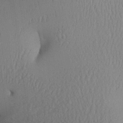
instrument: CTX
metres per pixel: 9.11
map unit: Aa
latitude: 26.0444
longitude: -132.7624
